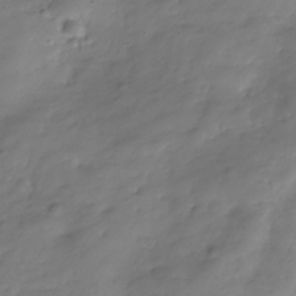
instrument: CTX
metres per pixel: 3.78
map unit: Hve
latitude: -31.4643
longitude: 90.1984
